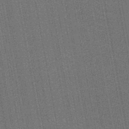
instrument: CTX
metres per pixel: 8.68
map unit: HNb
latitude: -47.4454
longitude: -46.6869
